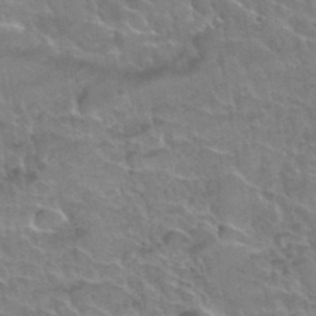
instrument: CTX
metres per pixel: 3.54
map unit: Hto
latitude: 35.7260
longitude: -45.7449
